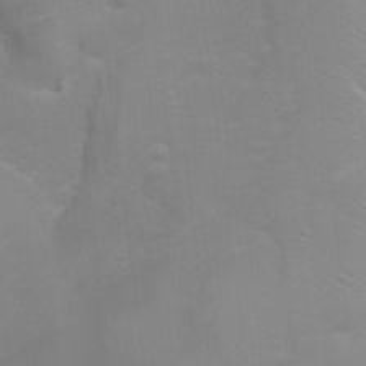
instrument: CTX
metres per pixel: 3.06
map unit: Ht
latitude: 0.4034
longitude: -35.5371
